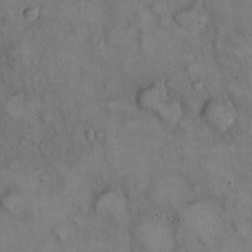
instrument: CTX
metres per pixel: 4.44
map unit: eHh
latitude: 22.6301
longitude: -61.0080
